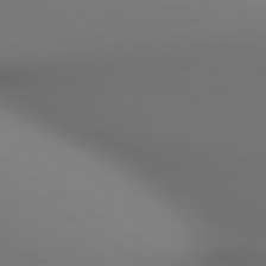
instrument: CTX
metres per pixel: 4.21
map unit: lApd
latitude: 80.5735
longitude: 138.1606
